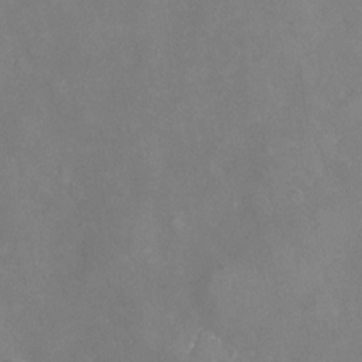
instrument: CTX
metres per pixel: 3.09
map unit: Nhu
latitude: -24.1039
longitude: -57.2725
